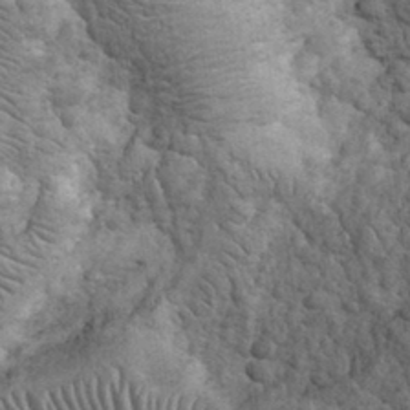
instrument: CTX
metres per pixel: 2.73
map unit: eHh
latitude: 32.3278
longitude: -67.5938
